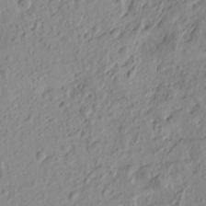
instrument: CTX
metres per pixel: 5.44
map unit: Htu
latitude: -0.4818
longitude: -175.0270
